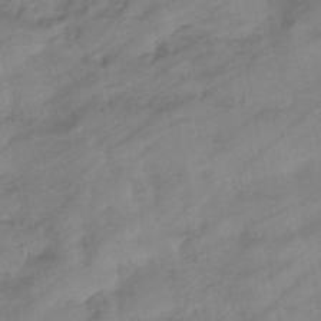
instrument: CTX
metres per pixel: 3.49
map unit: eHb
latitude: -44.2551
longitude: 85.5399
